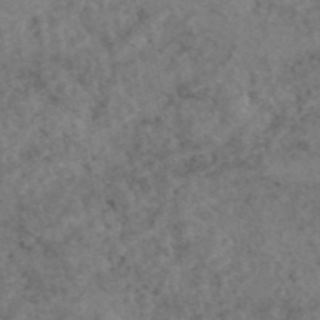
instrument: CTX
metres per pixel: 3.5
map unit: eAb
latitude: 45.1025
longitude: 114.1606
